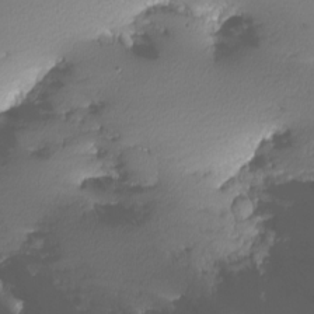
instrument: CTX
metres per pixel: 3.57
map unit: Nhu
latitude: -8.5763
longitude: -72.5924
